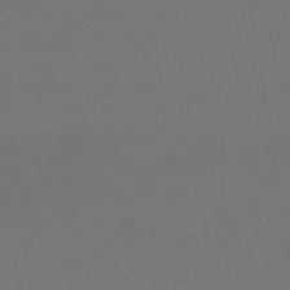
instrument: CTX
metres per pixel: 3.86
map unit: lHb
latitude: -47.5399
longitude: 71.0298
